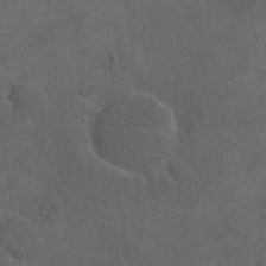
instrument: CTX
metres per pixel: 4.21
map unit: eHh
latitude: 19.2537
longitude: -63.5371
